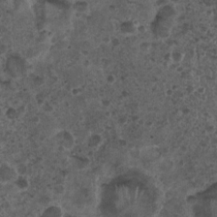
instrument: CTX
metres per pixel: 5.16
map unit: Nhu
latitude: 3.5560
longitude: -14.7436
